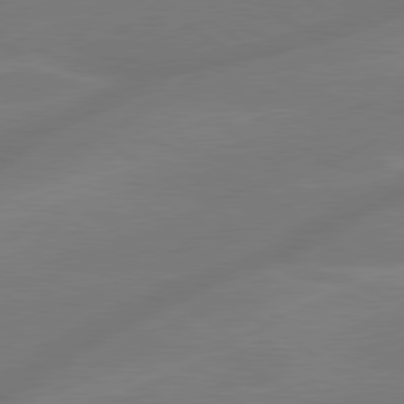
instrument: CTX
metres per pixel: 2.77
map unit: lApd
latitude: 79.8017
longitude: -142.6113
